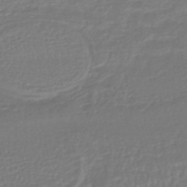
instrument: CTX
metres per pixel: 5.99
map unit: HNhu
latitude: -46.9541
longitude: 96.6519
